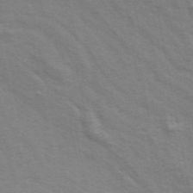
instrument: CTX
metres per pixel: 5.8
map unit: ANa
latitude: 49.8394
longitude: -74.6679
